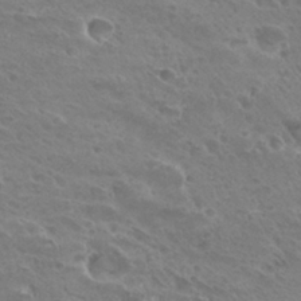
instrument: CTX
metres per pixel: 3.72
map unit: Hto
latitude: 28.3845
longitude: -39.8205
